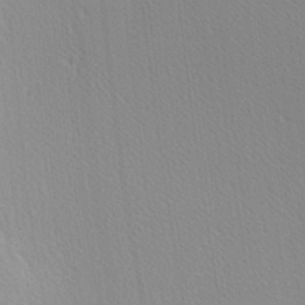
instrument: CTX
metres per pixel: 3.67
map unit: lAa
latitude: -8.0094
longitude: -124.3467
